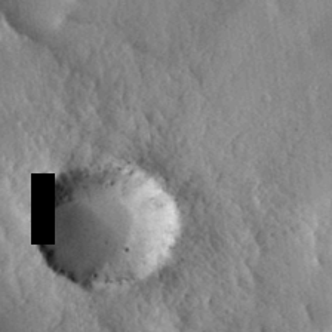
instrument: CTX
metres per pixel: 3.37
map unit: eHh
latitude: 30.8947
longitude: -79.8961
